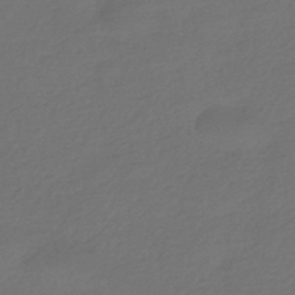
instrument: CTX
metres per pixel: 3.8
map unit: HNhu
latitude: -42.3495
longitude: 94.5951
